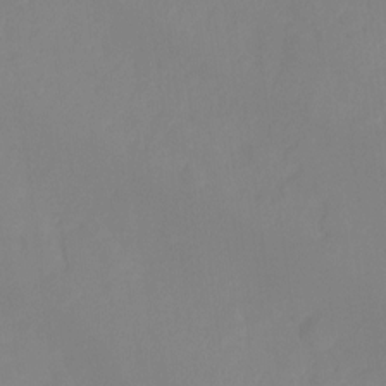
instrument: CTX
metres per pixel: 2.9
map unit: Ht
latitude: -15.3132
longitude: -55.5938
